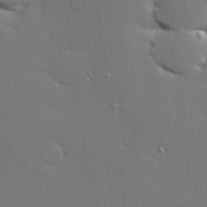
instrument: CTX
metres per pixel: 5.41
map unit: Hve
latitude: 26.9514
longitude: -90.7057
